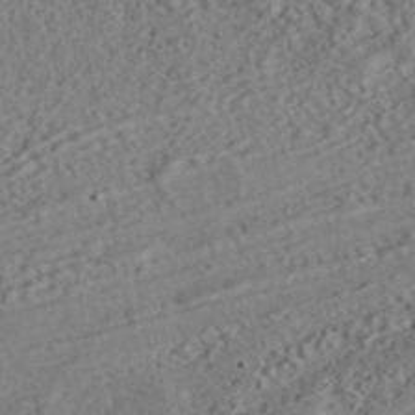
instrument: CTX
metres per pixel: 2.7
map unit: ANa
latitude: 41.1025
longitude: 54.7085
